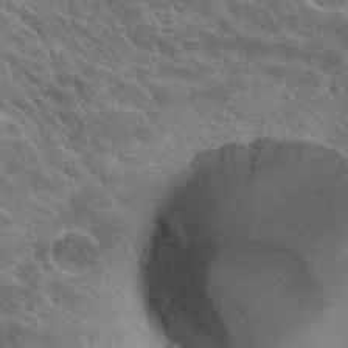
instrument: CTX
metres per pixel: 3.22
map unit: Hto
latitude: 27.2159
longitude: -39.4048
